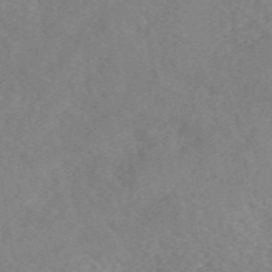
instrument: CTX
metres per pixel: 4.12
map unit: eAb
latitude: 49.3104
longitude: 119.0864
